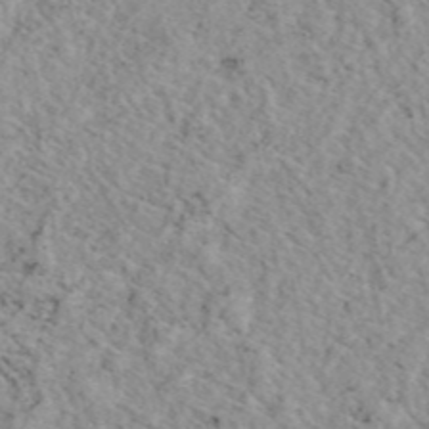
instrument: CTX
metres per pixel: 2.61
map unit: eAb
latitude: 45.0269
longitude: 112.5007
